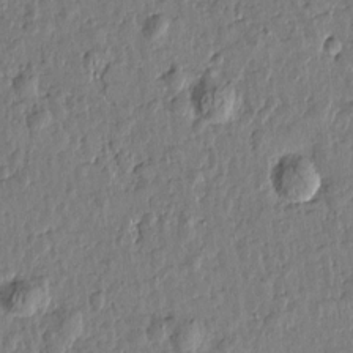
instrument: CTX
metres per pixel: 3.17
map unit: Htu
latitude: 1.1781
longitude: -178.6491
